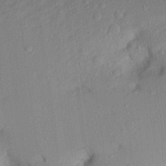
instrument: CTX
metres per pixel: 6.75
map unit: Aa
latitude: 22.3845
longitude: -143.4427
